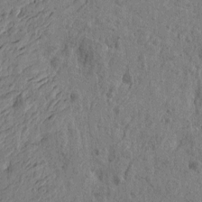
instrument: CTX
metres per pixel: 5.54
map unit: Htu
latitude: -5.6155
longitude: 179.5588
